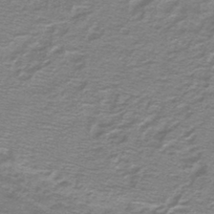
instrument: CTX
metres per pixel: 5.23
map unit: lHb
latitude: -44.2551
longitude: 56.7274
